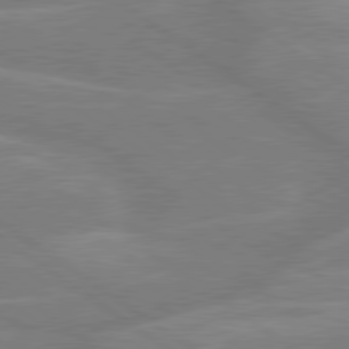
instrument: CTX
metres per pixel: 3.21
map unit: lApd
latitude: 79.5560
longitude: -121.8773
